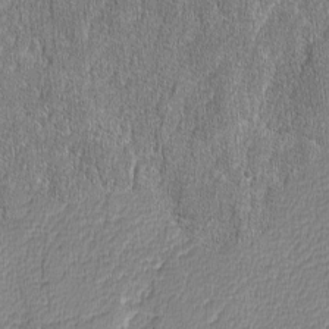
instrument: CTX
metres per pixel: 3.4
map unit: lAvf
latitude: -8.2550
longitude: -114.0822
